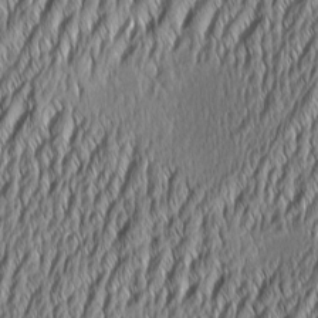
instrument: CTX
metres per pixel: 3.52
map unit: Aa
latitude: 7.0647
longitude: -130.2901
